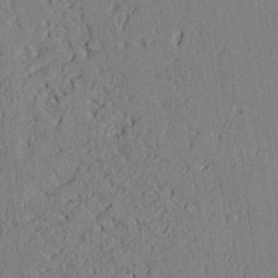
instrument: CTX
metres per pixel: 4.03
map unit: Ave
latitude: 24.1577
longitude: -133.3860
